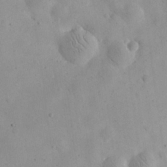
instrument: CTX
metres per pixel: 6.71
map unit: eHh
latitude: 25.0647
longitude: -66.7624
